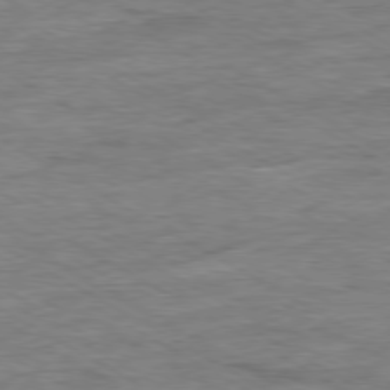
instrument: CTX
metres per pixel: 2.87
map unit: Ap
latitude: -79.4454
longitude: -83.6127
